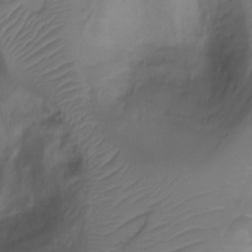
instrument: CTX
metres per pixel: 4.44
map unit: Ht
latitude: -6.9730
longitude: -27.5182
